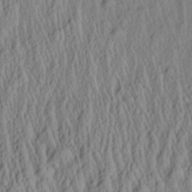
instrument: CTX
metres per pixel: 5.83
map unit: Aa
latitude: 27.0648
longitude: -135.6505
